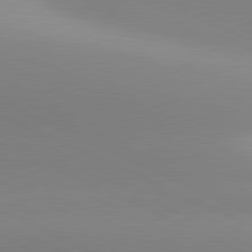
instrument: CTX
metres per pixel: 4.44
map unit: lApd
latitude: 81.0647
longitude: 143.1431
